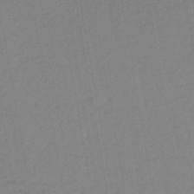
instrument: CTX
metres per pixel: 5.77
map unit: lHb
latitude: -44.4062
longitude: 63.0297
